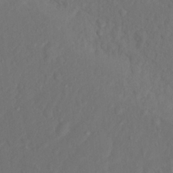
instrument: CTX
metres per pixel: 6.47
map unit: Nhu
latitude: 12.5924
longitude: -28.1955
